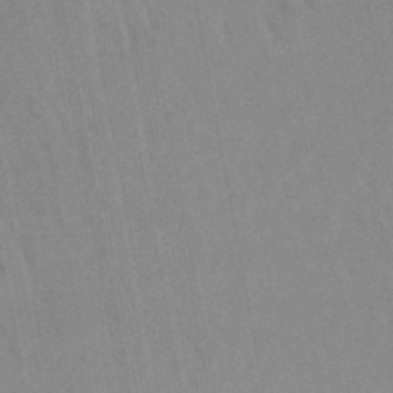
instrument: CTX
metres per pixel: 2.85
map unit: lHb
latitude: -48.5196
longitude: 71.4643
